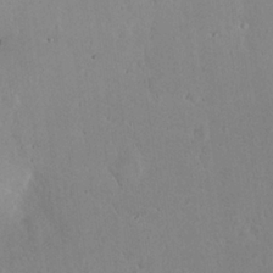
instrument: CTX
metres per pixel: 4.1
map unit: eHh
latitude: 22.8569
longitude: -58.2712
